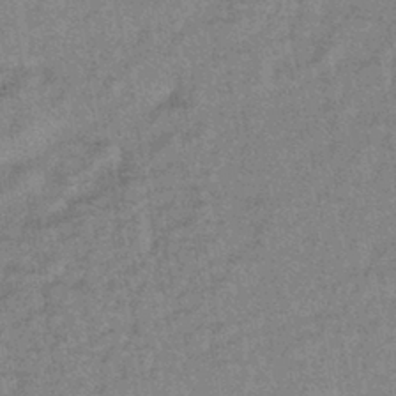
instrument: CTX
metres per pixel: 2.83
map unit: eHb
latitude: -42.2172
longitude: 82.1039
